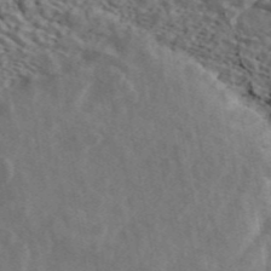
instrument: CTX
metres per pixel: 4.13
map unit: ANa
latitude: 44.9702
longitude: 47.2943
